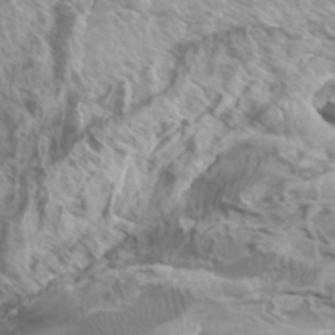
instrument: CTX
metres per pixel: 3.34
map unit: Htu
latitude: -6.3306
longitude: -75.2726
